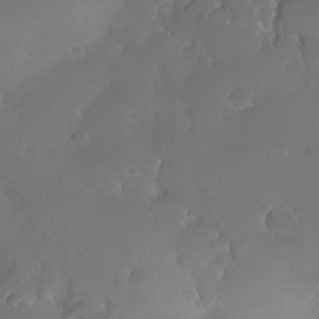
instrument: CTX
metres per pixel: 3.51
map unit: Nhe
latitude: -35.4265
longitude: -131.5183
